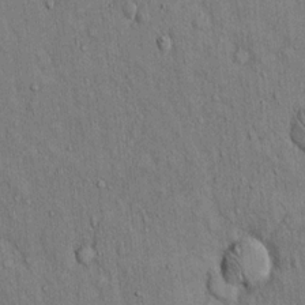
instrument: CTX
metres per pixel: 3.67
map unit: Hto
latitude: 13.9150
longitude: -58.8947
